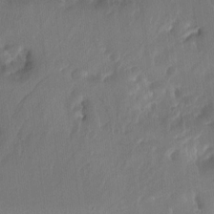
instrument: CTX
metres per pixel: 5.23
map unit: Nhu
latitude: -15.4455
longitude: -57.1025
